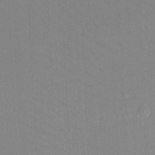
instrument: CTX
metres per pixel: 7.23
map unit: Ht
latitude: -8.5574
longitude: -37.3482
